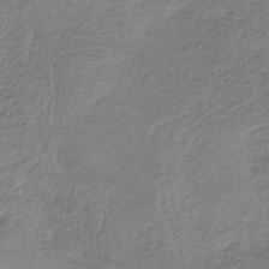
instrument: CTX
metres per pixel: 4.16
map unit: HNb
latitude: -33.4077
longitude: 58.0472
